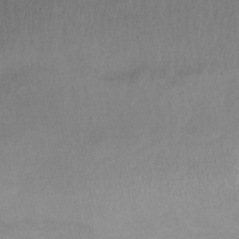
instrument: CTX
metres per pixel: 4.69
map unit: Ht
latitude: 1.1781
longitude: -35.6316
